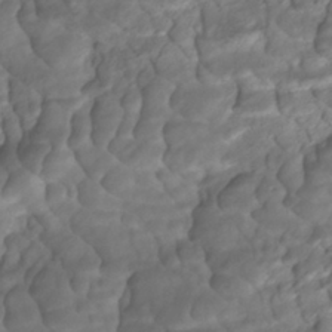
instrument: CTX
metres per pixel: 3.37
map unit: ANa
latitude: -41.7666
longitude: 109.0675
